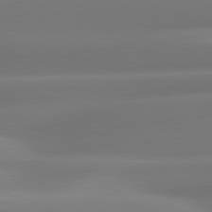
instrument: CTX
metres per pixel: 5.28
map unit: lApd
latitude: 80.7246
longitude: -160.3089
